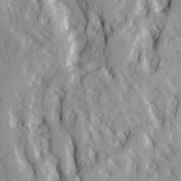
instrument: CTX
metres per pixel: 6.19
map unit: Ave
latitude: 14.6302
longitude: -132.2900
